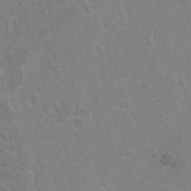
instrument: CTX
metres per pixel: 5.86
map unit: Ht
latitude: -6.2361
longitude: -36.9325
